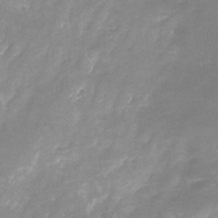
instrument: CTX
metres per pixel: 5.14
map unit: Nhu
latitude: -24.4818
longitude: -70.1956
